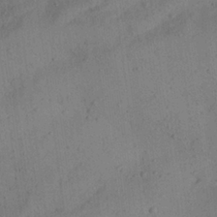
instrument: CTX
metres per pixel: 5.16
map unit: Aa
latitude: 24.9135
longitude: -143.5371
